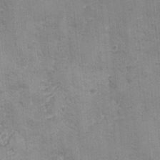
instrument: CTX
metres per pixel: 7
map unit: Ave
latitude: -7.1998
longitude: -120.1956
